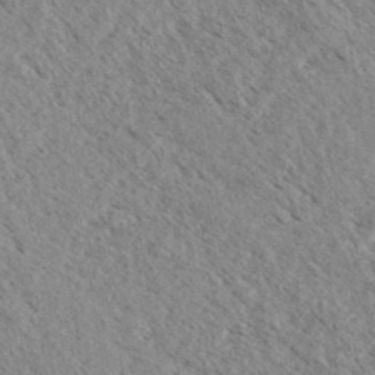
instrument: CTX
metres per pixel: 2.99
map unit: eHh
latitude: 34.8191
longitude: -140.2522
